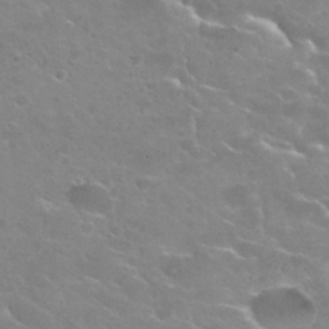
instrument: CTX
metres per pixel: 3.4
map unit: Hto
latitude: 30.5546
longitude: -47.6316
